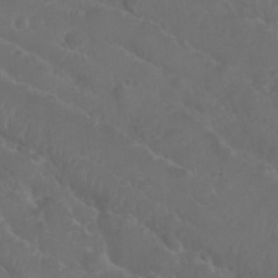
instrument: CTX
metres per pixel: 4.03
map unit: Nhu
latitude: 28.9136
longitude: -55.5182
